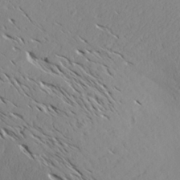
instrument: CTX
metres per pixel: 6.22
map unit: Aa
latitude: 26.1578
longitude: -144.4034
